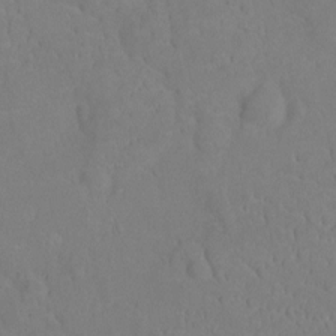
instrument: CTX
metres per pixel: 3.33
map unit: Ht
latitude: -10.0283
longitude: -23.3104
